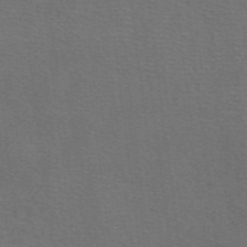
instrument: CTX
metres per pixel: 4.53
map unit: eAb
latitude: 50.8569
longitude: 113.2565
